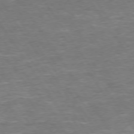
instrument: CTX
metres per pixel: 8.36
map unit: Hpe
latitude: 73.5372
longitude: -125.2348
